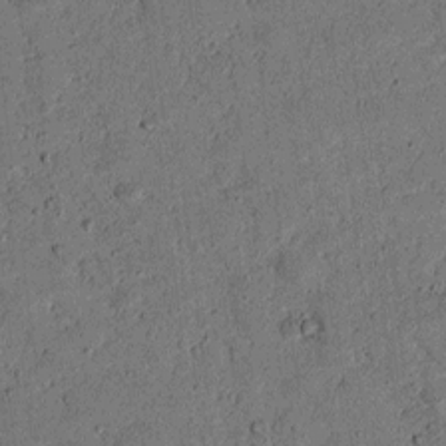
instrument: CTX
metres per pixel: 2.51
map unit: lAvf
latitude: 4.2522
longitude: 168.3873
